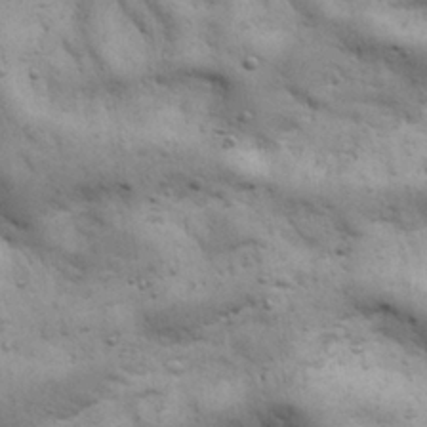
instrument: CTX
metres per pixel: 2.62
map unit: Nhu
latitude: 28.3656
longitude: -71.5371
